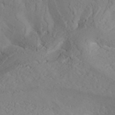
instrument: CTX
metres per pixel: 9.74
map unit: ANa
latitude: 41.1025
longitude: 54.5196
